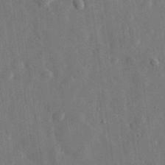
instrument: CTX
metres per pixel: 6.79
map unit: eHh
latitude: 31.4238
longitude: -77.2726
